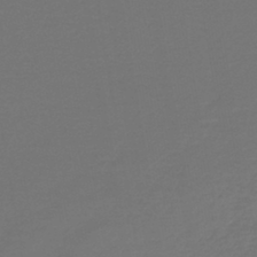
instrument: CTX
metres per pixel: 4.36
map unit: lHb
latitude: -43.7099
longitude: 66.1228
